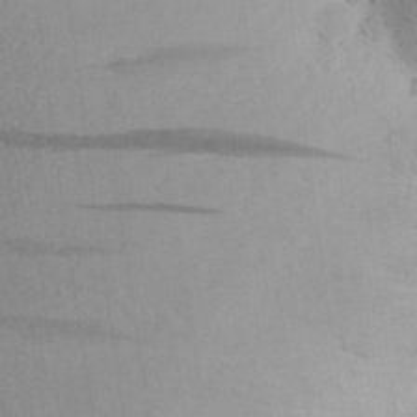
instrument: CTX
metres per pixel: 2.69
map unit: Aa
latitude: 23.9339
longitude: -146.5357
